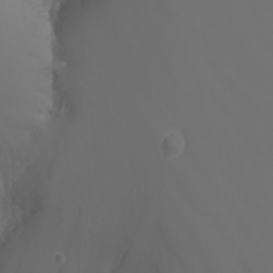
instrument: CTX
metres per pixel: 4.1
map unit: Nhu
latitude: -7.1620
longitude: -85.7072
